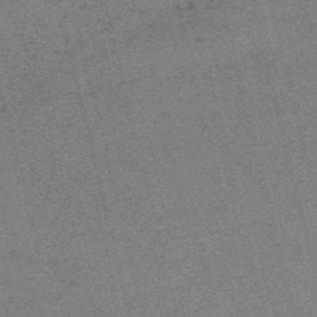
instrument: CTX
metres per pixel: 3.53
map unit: HNb
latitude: -55.5021
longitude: -41.4615
